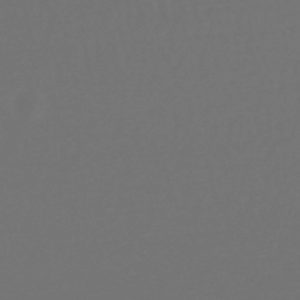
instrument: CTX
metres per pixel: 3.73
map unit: lHb
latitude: -47.2376
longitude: 62.5573
